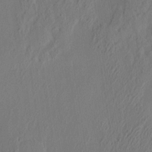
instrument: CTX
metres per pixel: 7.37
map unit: eHh
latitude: 3.7638
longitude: -77.6505
